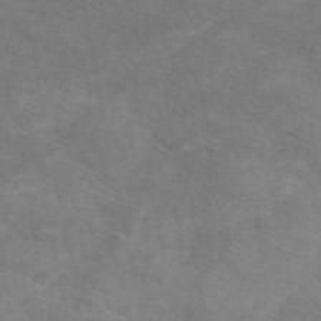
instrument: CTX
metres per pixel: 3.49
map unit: eAb
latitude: 48.4979
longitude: 122.8597
